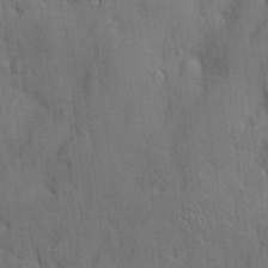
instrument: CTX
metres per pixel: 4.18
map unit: Htu
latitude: -9.3510
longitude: 176.3306
